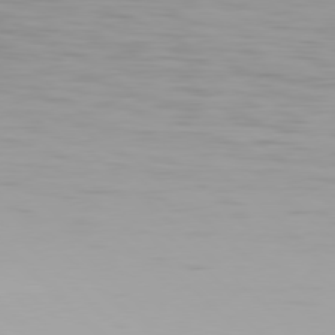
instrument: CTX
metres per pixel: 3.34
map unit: Hpe
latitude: 77.4048
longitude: -171.7072
